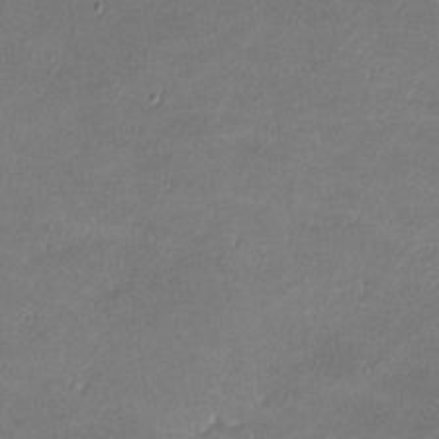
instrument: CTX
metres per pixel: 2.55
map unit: lHvf
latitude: -11.5777
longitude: -103.1781
